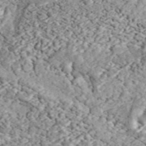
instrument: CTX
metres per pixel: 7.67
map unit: ANa
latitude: 44.0444
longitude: 46.5384
